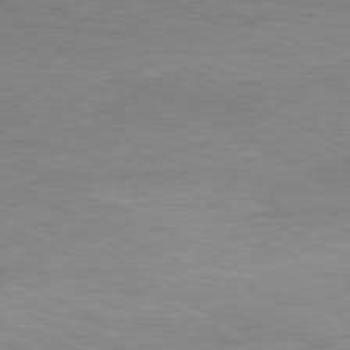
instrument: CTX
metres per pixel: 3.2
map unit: Hpe
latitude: -80.8408
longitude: 19.1431
